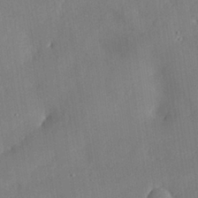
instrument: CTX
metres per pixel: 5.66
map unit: eHh
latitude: 29.4426
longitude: -82.1955
